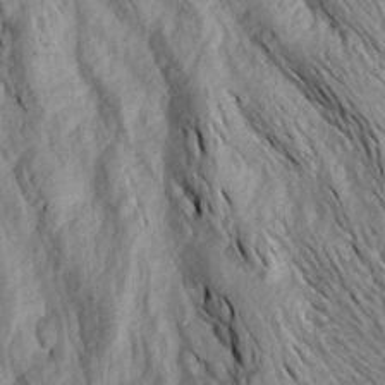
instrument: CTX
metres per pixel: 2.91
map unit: Aa
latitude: 19.1025
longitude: -146.2523
